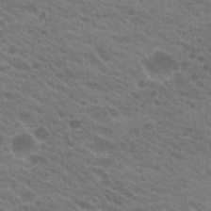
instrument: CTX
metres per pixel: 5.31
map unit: Hto
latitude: 22.2145
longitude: -37.6694
